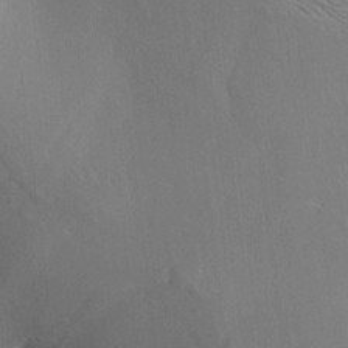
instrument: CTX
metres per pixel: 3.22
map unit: Aa
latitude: 9.8395
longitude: -142.2145
